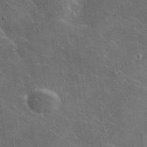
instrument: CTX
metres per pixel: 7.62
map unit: lHvf
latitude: 35.5938
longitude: -92.2711
